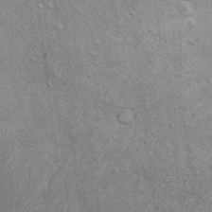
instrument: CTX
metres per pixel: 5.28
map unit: Ht
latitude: 8.9703
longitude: -36.1767
